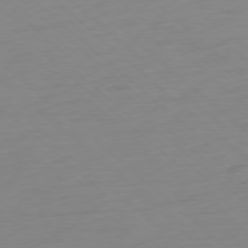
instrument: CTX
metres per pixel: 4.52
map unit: Ap
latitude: -77.8800
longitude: -77.3481
